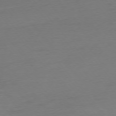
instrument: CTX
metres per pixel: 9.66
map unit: Ap
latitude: -75.6911
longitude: -71.6883
